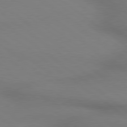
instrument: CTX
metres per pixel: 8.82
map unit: lApd
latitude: 79.0459
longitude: 179.5021
